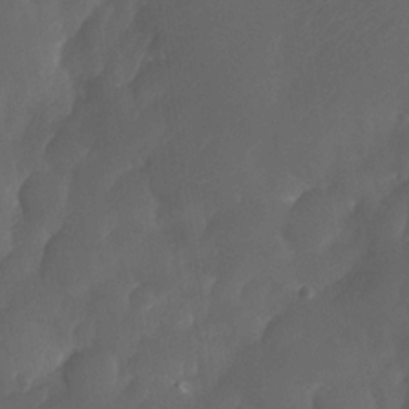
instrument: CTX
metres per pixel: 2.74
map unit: Nhe
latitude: -33.6533
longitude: -145.4615
